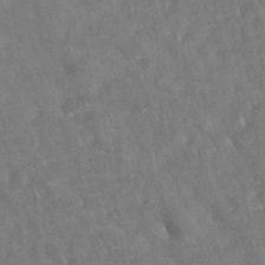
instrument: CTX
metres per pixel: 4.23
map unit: eAb
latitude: 34.2711
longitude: 110.4440
